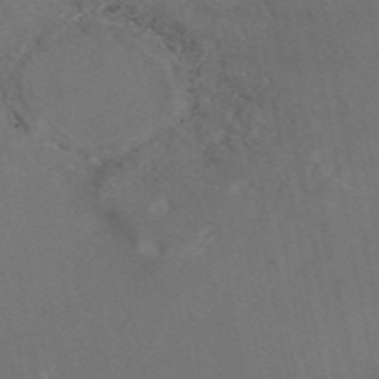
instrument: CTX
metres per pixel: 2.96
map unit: eAb
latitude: 47.6127
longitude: 117.3131
